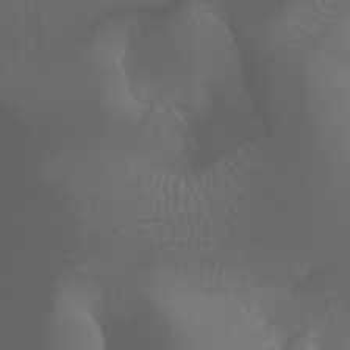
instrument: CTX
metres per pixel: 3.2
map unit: Aa
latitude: -7.4265
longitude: -73.2348
